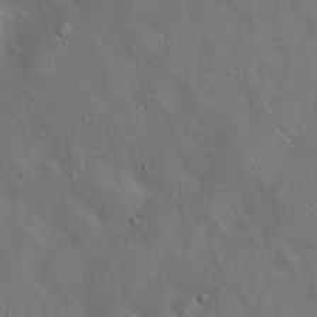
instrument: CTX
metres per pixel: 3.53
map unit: Hto
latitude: 17.9150
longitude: -53.0459
